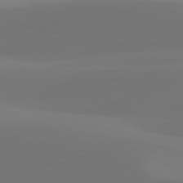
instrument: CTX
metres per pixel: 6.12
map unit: lApd
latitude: 81.4615
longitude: 129.1431
